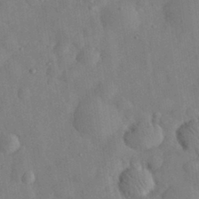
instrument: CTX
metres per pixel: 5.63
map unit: eHh
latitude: 31.0270
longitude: -71.2915
